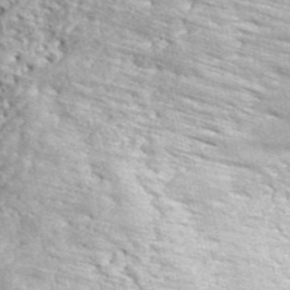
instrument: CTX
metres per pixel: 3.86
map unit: ANa
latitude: 44.5546
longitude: -84.9136
